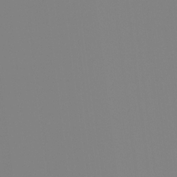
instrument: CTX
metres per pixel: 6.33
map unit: Ht
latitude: -15.4077
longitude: -50.8380
